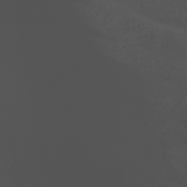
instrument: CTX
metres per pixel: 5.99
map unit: Nhu
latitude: -8.2928
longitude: -84.4412
